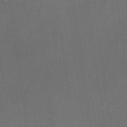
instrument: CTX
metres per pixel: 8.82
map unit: HNhu
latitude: 13.3482
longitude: 10.9353
